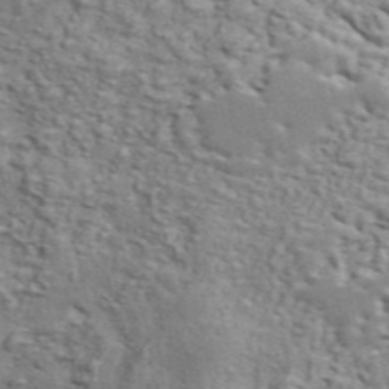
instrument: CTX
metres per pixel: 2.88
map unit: ANa
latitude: 49.1970
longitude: -82.0255
